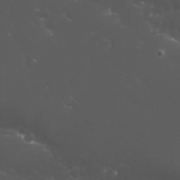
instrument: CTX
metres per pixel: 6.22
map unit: Nhu
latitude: 27.5938
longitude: -60.4034
